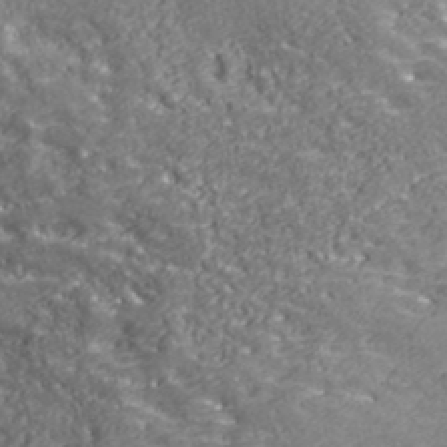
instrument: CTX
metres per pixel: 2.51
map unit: eHh
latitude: 43.0270
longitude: -91.3671
